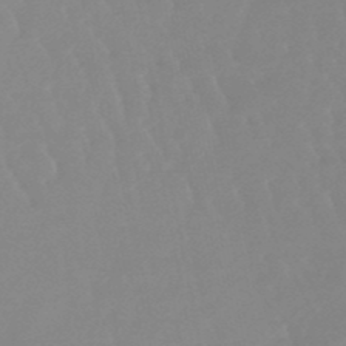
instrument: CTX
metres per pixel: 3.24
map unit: lHb
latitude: -48.4440
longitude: 72.0094
